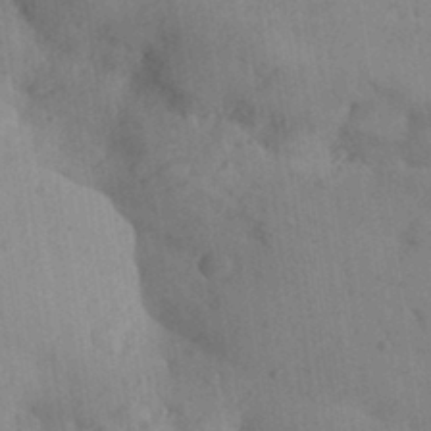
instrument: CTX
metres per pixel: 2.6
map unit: Aa
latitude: 31.6127
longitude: -146.6680
